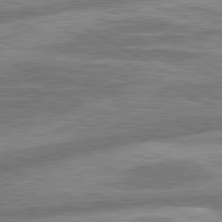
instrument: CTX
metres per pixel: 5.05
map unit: lApd
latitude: 80.8947
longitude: -165.6694
